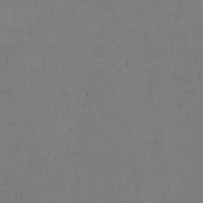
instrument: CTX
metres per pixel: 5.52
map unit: eHh
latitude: -5.1620
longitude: -82.7813
